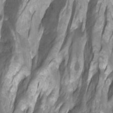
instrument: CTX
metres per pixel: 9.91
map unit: Htu
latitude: -7.4076
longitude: -49.0081
